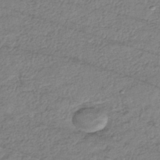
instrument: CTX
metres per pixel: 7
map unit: HNhu
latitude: -44.1984
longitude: 105.8044
